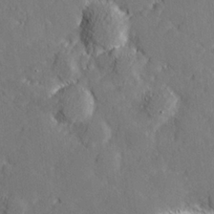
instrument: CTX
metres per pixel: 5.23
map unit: lHvf
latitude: 26.7057
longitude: 143.0297
